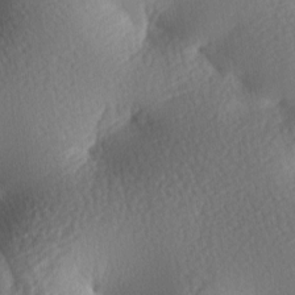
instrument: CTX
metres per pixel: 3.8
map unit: lAa
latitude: -8.1984
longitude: -127.0270
